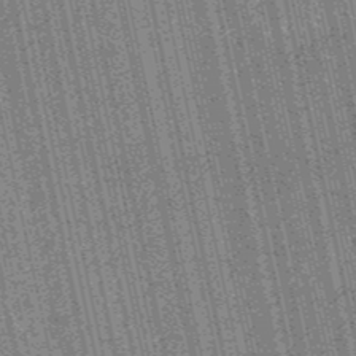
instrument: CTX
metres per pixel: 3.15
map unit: HNb
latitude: -51.5399
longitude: -49.7450
